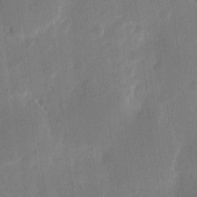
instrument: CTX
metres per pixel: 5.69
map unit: eHh
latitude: 11.8772
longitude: -68.5924
